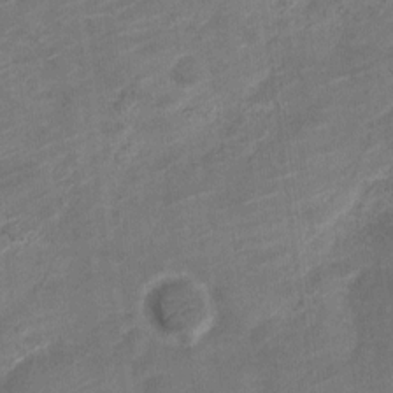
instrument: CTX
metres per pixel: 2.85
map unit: Nve
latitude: -18.9542
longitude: 107.2376
